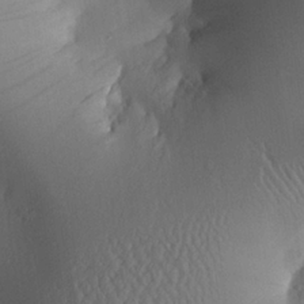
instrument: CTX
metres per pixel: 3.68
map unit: Aa
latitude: 25.8394
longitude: -133.3860
